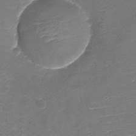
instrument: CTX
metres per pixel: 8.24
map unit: Nhu
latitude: -18.2362
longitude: -56.4789
